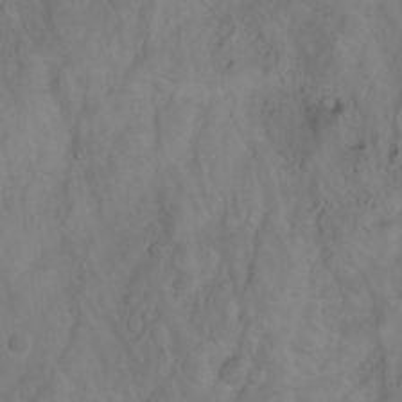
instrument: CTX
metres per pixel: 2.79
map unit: Aa
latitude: -3.9367
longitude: -71.7072
